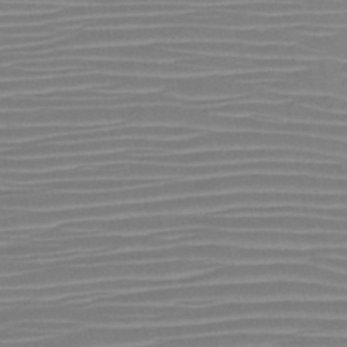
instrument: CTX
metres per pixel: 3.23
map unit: HNb
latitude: -46.6140
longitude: -42.5357
